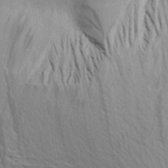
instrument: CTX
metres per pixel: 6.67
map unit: Aa
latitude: 26.4223
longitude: -143.4993
